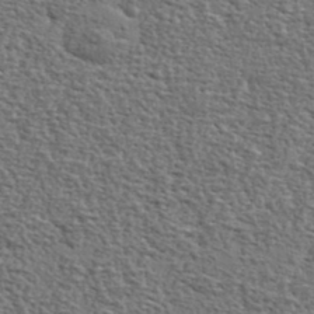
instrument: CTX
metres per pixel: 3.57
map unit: lHvf
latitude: 37.4805
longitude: -88.7058
